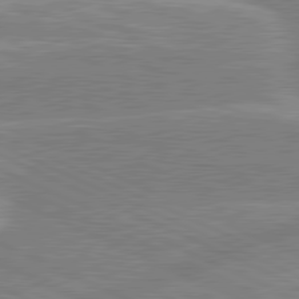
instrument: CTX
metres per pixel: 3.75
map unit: lApd
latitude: 80.9136
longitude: -126.5357
